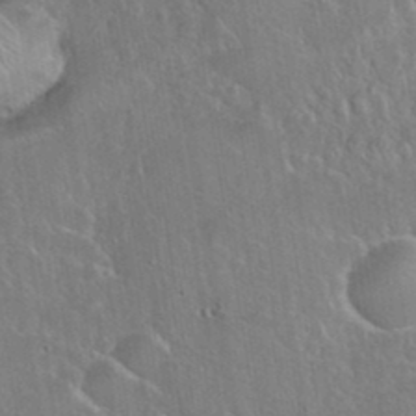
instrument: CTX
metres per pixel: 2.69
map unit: eHh
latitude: 37.4049
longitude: -61.4426
